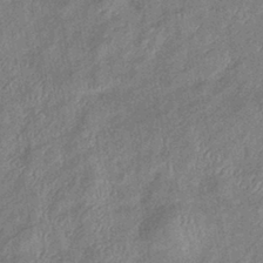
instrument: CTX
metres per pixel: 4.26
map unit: eHb
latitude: -38.7652
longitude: 77.7100
